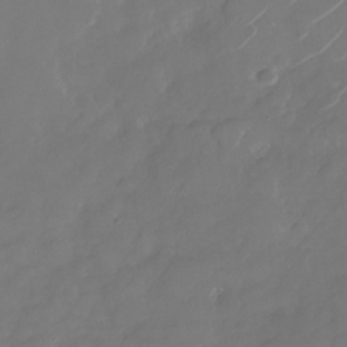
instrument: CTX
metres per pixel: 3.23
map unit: Nhu
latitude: -29.0298
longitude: -71.7449
